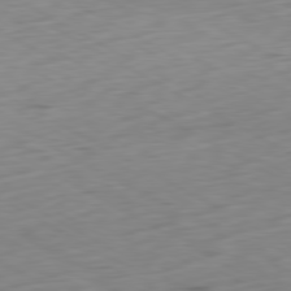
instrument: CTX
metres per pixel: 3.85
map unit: Ap
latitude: -80.7086
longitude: -71.2537
